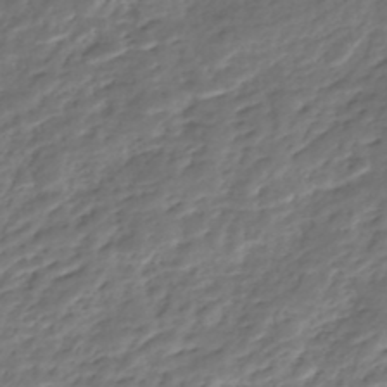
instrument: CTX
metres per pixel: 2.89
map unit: Nhe
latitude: -48.3118
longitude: -172.4789
